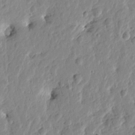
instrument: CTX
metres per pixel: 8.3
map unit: Htu
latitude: -1.1243
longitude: -178.5924
